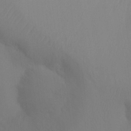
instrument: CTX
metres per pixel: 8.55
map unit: Ht
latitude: -9.1242
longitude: -33.8583
